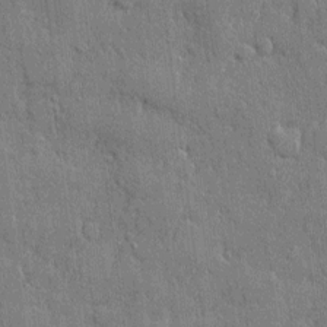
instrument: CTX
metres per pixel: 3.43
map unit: eHh
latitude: 5.1025
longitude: -75.5749
